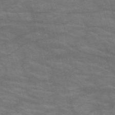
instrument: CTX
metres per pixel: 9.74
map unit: HNb
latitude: -53.1998
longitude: -43.6505
